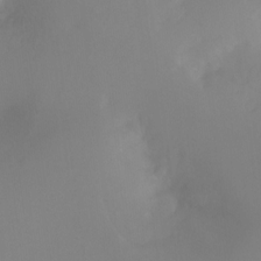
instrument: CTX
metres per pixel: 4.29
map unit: Ht
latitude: -12.1228
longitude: -47.6505
